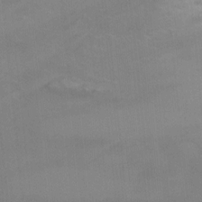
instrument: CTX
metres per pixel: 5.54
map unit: Nhu
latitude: -7.7666
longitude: -76.6112
